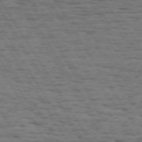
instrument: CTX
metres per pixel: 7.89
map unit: Hpe
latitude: 72.4412
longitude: -122.5735
